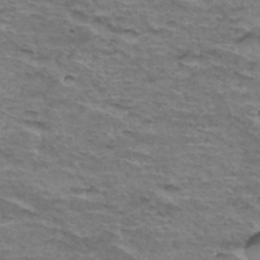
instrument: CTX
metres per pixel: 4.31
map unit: Hto
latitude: 35.5749
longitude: -44.7624
